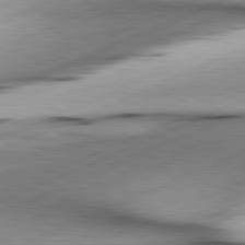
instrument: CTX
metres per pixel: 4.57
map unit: lApd
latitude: 81.6694
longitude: -166.7624
